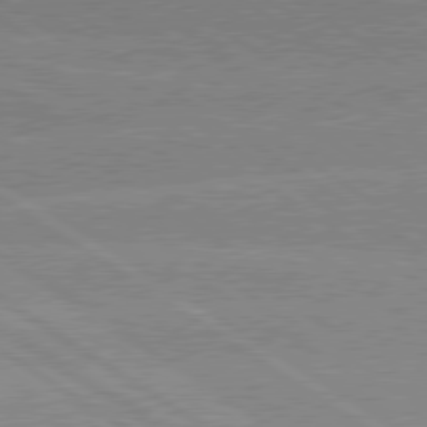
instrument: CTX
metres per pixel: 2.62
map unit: lApd
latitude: 79.2726
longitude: -130.9136
